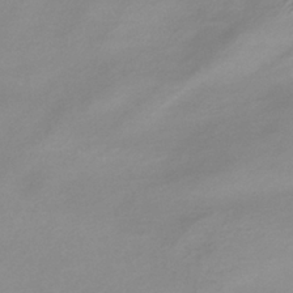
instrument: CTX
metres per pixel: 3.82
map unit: lHb
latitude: -36.5573
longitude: 72.0094
